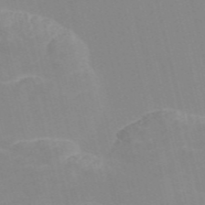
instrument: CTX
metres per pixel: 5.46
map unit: Nve
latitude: -57.7100
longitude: 60.9920
